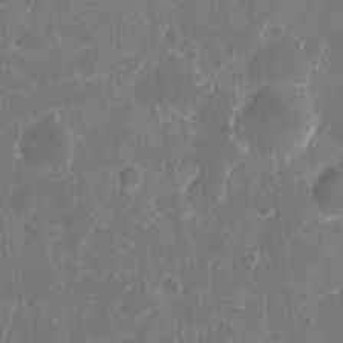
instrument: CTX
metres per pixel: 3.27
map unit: eHh
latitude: 5.7827
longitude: -67.0080
